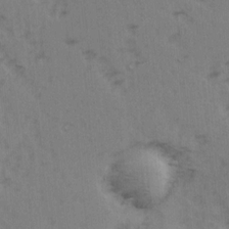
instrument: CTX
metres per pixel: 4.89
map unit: Ave
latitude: 14.8191
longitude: -105.1215
